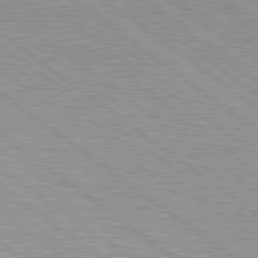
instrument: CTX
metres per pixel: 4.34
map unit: lApd
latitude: 79.6127
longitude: -140.2522
